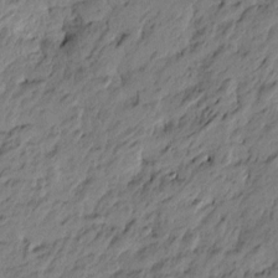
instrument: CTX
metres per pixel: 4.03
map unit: Htu
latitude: -5.2376
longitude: 179.9367
